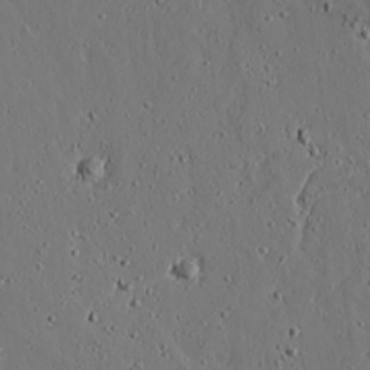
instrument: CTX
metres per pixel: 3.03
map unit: lAvf
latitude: 16.7435
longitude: -126.7813
